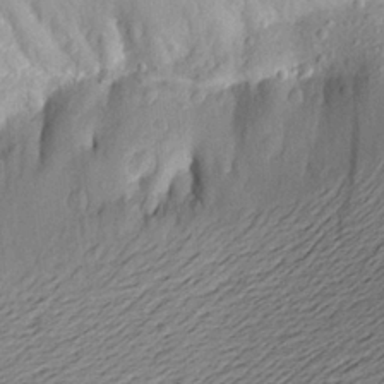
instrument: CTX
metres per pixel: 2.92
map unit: Aa
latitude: 23.1403
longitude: -149.5560
